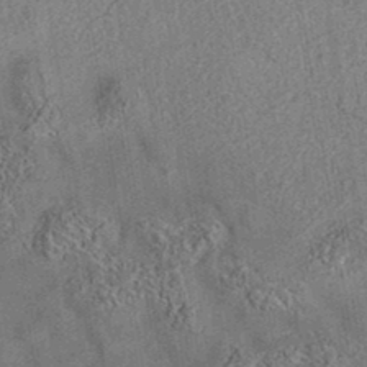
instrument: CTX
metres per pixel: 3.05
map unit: eAb
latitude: 35.5182
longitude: 112.1606
